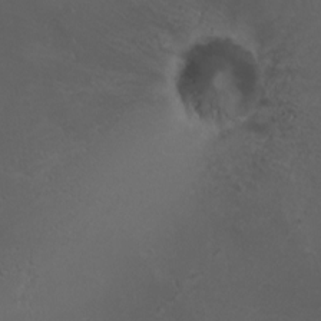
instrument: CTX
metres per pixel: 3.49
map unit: HNhu
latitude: 6.5924
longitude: 6.6518
